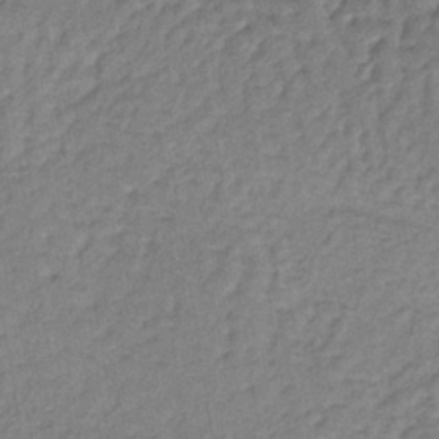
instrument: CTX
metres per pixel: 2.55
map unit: lHb
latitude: -37.5399
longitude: 60.0661
